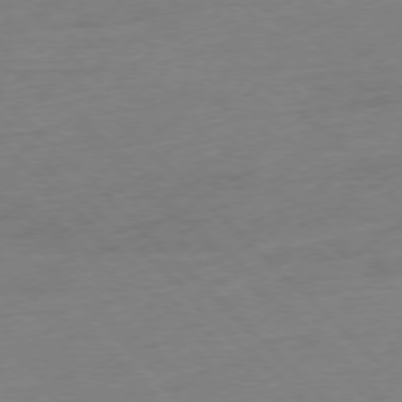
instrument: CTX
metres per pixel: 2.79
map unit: Ap
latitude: -77.1053
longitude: -57.7827
